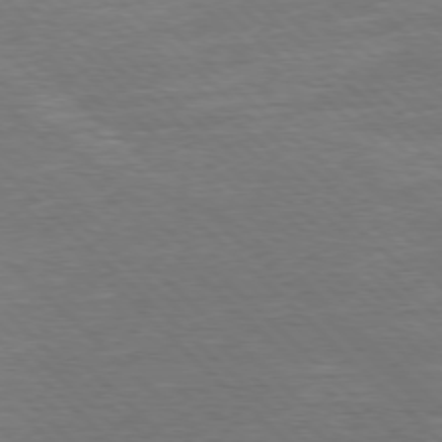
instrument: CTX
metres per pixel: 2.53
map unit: Ap
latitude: -78.3306
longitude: -62.5924
